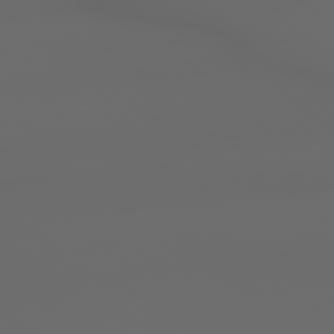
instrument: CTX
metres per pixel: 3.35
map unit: lApd
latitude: 79.0837
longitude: -166.6301
